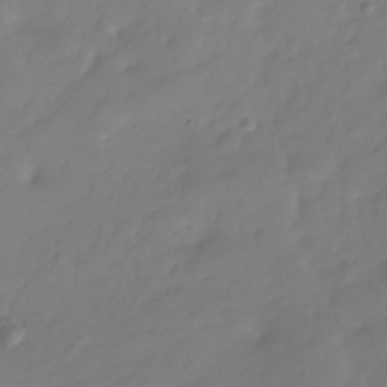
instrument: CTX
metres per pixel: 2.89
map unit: Hve
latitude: -31.2565
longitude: 89.8422
